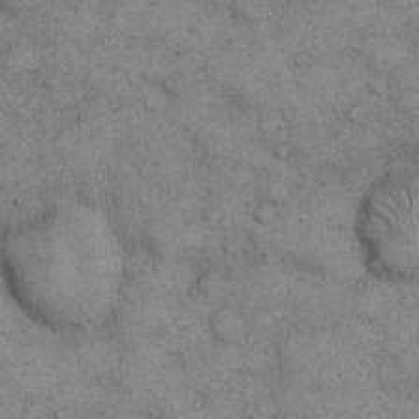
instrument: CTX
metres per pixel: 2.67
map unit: eHh
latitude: 14.7436
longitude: -63.6694
